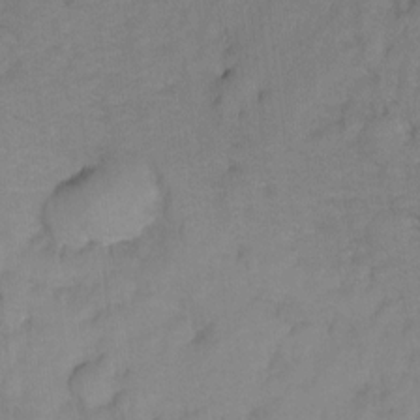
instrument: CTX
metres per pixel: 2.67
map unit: Hto
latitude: 5.1781
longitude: -31.8773
